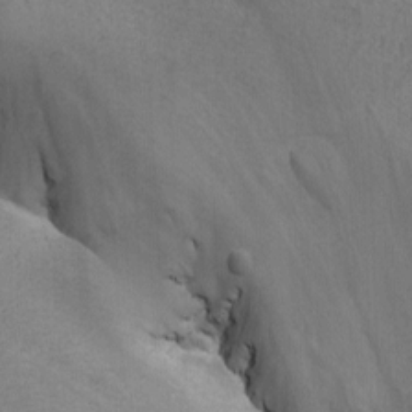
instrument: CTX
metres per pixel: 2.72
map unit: Ave
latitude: -10.3117
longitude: -120.4601
